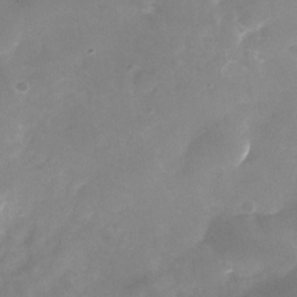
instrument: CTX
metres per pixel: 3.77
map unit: Nhu
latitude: -24.8030
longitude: -70.1578
